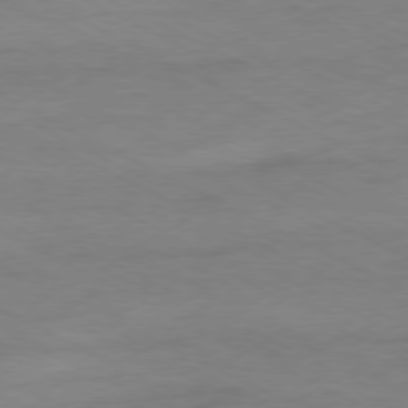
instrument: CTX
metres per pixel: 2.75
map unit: Ap
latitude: -77.9745
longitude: -73.8773
